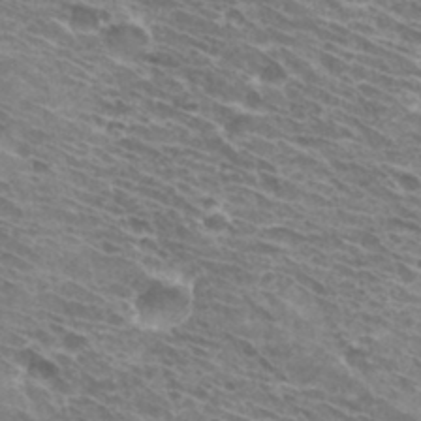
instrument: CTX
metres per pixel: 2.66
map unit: Hto
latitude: 32.2711
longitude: -42.7246
